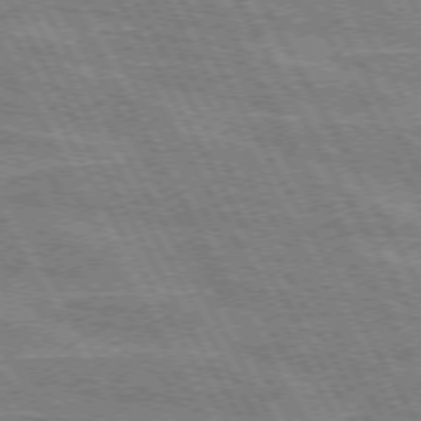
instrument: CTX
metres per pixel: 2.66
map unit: lApd
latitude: 72.2901
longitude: -55.1403
